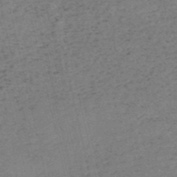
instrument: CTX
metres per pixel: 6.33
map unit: HNb
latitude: -55.2565
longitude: -43.2915
